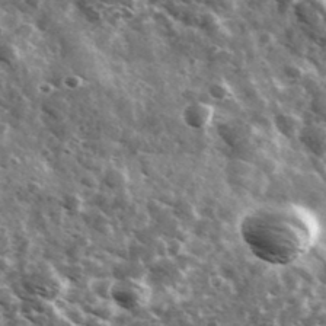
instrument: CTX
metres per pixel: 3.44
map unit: Ave
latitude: 38.3656
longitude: -108.1766
